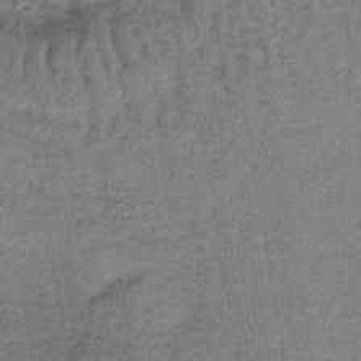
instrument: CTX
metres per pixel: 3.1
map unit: lHb
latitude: -38.7085
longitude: 60.6330
